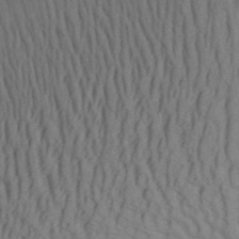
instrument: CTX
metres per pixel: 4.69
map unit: Aa
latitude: 28.7813
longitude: -138.6113
